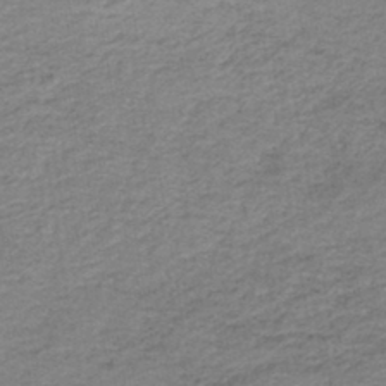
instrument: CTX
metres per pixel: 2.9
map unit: lHb
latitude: -41.5021
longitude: 53.0297
